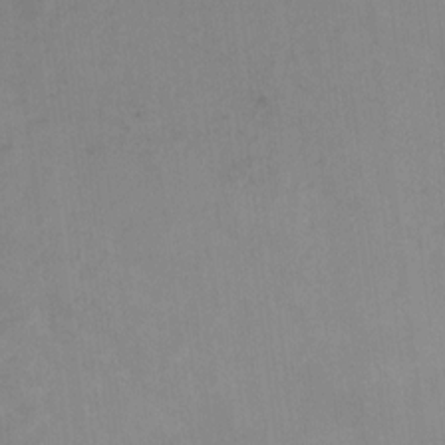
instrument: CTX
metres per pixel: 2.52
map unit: Hto
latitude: 7.0647
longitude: -37.4238
